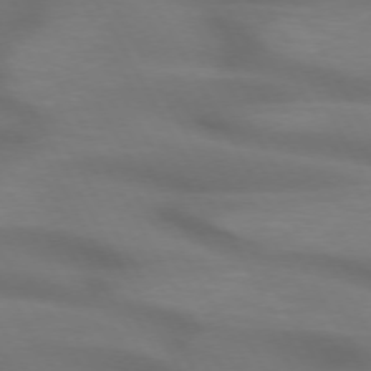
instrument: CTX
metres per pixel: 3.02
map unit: lApd
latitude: 72.3468
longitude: -49.7261
